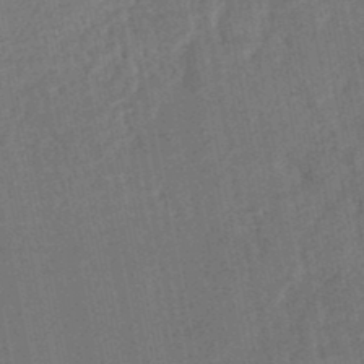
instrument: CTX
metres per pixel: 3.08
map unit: HNhu
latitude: -47.7855
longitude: 99.1998
